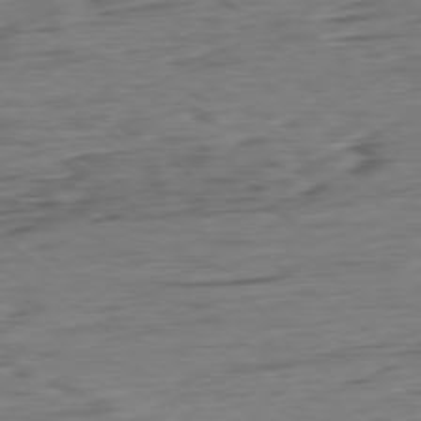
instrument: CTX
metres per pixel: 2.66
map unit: Ap
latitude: -78.6896
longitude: -92.2333
